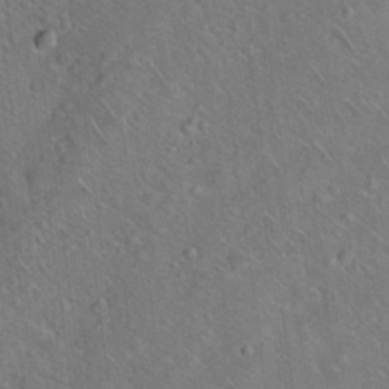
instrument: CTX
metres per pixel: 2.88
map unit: Hto
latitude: 18.8191
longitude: -50.9135
